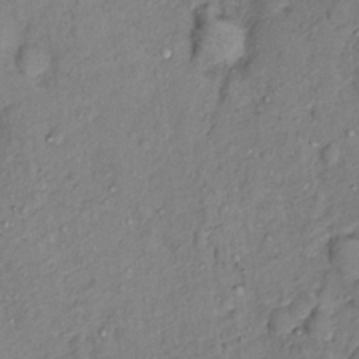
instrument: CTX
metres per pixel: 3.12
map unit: Hto
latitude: 13.9717
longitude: -30.0255
